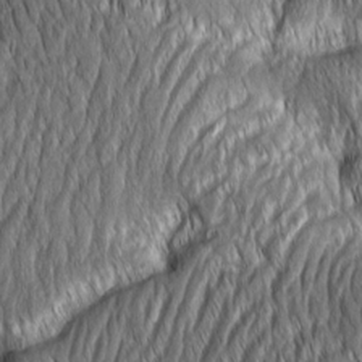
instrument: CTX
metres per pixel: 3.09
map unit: Aa
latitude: 8.1200
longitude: -131.1970
